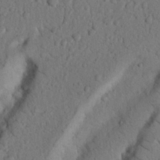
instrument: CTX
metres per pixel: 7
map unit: Nhu
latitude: 20.9892
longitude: -76.3278
